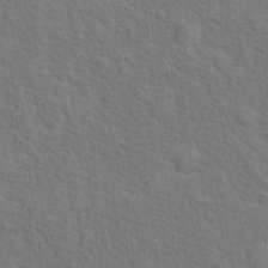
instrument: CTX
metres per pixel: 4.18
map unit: Hto
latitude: 15.1215
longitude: -38.1389
